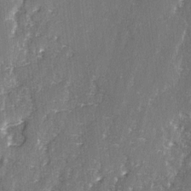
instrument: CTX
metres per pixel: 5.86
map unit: lAvf
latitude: -2.9919
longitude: -107.9528
